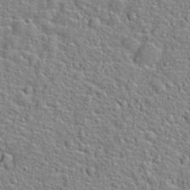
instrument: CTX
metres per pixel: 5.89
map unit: Hto
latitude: 22.5357
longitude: -46.3657
